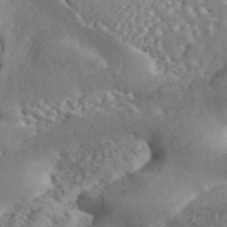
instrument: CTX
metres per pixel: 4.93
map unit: ANa
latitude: 45.4993
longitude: 27.4454
